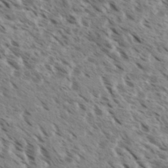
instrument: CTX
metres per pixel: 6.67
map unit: eHh
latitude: 36.3090
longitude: -138.8569
